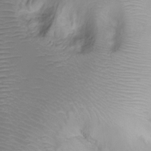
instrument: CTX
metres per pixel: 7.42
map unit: Nhu
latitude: -14.9353
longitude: -26.7624
